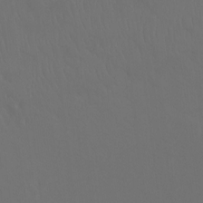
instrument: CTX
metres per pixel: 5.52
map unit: Ht
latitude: -7.9178
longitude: -31.4049
